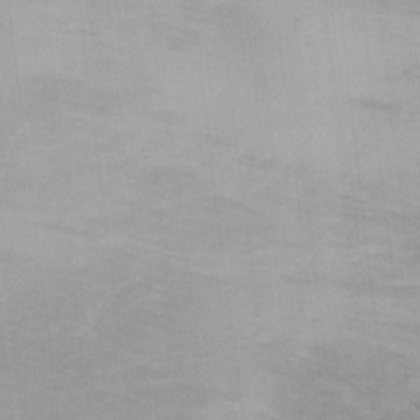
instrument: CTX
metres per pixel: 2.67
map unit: Ht
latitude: 5.5371
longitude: -29.0269
